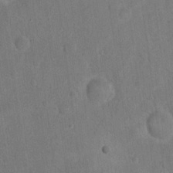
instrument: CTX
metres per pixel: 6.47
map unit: eHh
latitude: 21.7450
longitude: -62.4034
